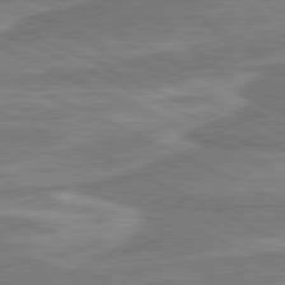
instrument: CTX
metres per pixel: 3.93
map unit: lApd
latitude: 80.9325
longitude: -175.5749
